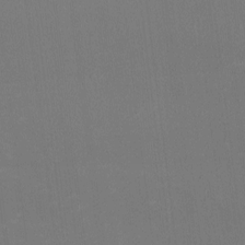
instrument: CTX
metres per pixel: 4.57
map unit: HNhu
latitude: -2.4628
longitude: -6.8947
